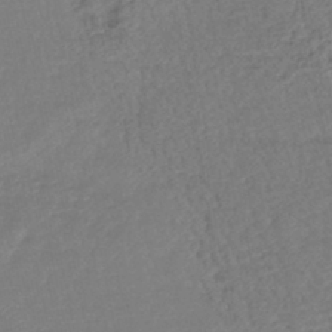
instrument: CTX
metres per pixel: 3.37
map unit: lHb
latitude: -42.4062
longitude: 78.1228
